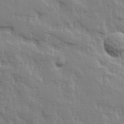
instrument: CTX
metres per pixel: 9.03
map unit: Hve
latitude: 25.3670
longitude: 144.4440
